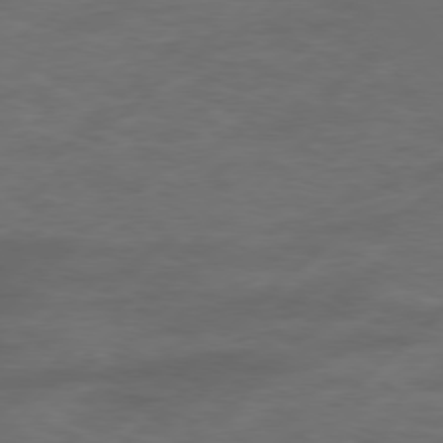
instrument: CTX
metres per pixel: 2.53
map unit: Hpe
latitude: 76.7057
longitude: -163.6883
